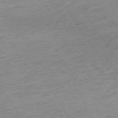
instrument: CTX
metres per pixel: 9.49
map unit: Ap
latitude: -73.1431
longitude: -68.4412
